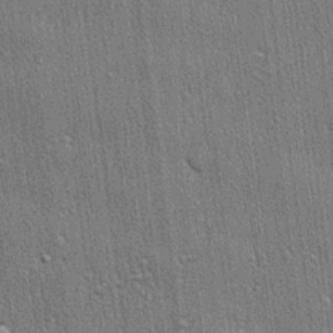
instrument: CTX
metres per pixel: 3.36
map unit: lHvf
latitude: 20.8380
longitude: 141.5966
